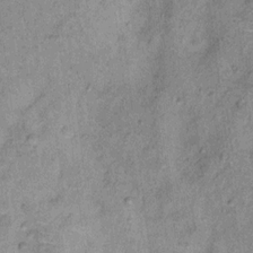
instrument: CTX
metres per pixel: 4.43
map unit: Ht
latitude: 11.5560
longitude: -39.3293
